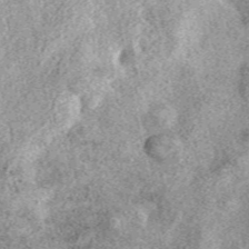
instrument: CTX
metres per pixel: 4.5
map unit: eAb
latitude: 39.3859
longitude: 110.0094
